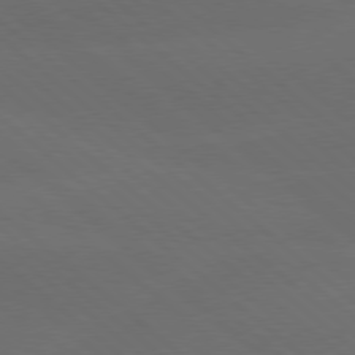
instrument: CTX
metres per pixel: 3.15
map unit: lApd
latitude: 77.9339
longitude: -56.6868
